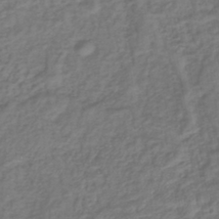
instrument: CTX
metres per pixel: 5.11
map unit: lHb
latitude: -39.9556
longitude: 72.2361
